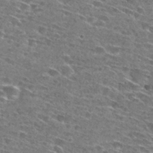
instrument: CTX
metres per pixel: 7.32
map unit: Hto
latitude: 28.4790
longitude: -46.3468
